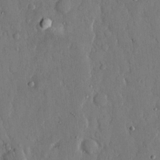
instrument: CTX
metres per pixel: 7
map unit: eHh
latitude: 13.8395
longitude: -70.2333
